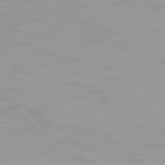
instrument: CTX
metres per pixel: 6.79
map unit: Hpe
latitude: 77.1403
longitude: -163.2537
